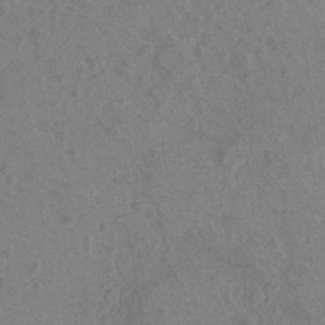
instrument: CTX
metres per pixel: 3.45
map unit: eHh
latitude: -39.7289
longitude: -26.9325
